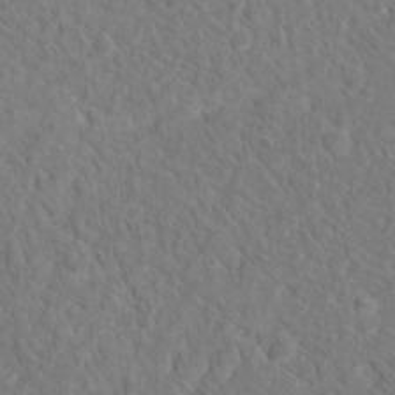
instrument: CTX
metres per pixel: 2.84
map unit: Hto
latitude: 18.6112
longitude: -37.3482
